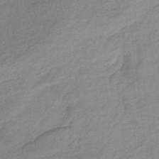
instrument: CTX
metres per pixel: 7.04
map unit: lHb
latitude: -41.5966
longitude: 66.1984
